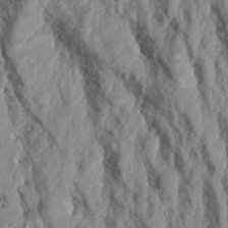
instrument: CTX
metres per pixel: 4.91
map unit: Aa
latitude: 18.7057
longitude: -145.7638
